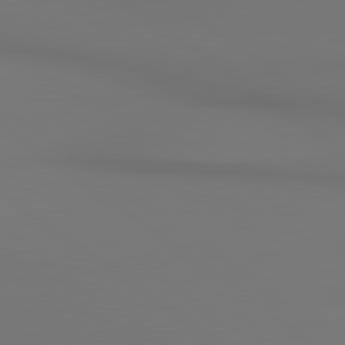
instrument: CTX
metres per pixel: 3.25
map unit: lApd
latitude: 80.6490
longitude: 153.3320
